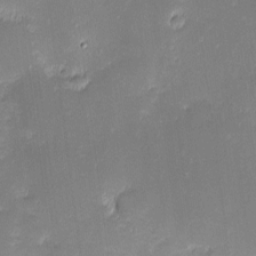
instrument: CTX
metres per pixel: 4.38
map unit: eHh
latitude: -2.8030
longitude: -86.2522
